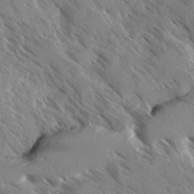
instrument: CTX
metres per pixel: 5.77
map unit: Ave
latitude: -1.4833
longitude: -111.8584
